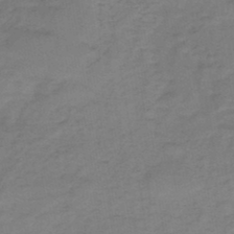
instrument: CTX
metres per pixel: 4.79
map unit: HNb
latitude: -46.9164
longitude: -38.7813
